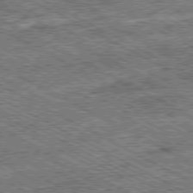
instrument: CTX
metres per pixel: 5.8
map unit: Ap
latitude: -80.3307
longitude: -78.3845
